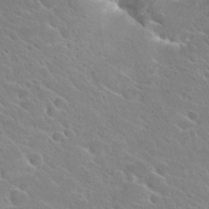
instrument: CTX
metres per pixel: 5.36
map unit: Hto
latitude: 26.0255
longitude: -35.9906
